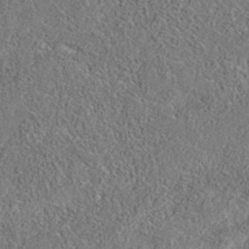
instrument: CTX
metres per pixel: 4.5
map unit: eAb
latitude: 35.8583
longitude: 106.8597
